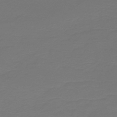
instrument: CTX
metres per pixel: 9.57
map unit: HNb
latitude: -46.9919
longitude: 53.6155
